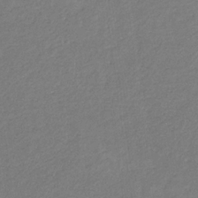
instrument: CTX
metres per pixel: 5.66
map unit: eHb
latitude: -30.6896
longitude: 66.7463
